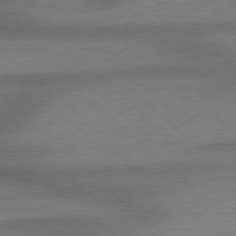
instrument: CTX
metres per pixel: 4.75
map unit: Hpe
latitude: 77.5749
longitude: -157.3670
